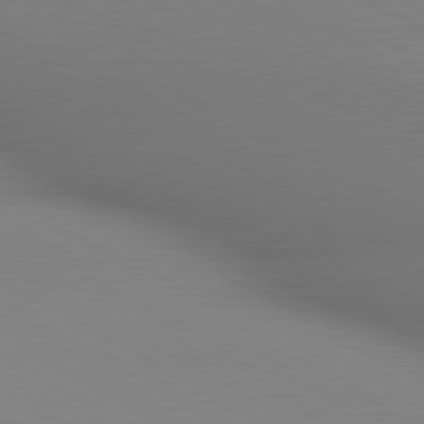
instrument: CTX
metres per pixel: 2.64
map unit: lApd
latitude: 80.3467
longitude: 133.0487
